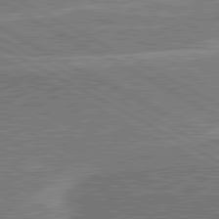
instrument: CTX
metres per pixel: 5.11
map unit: lApd
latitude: 81.0647
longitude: 142.6140
